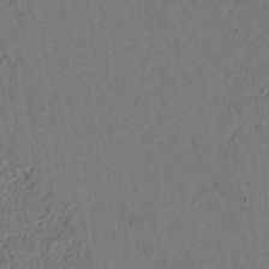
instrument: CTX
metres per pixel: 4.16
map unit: lAvf
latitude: 4.4223
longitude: 167.9367
